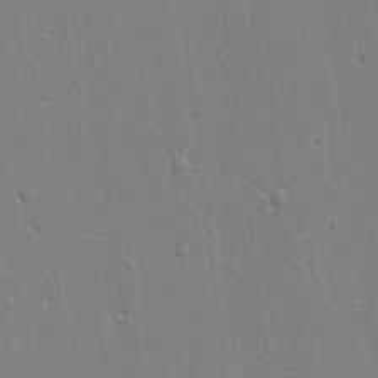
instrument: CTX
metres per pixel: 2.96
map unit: Ht
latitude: 8.3656
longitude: -76.5734
